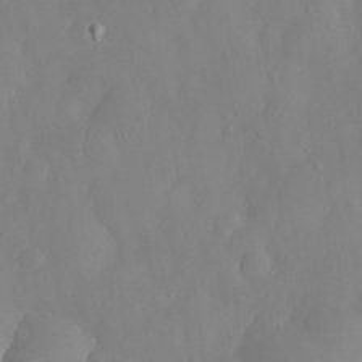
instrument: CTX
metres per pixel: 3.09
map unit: eHh
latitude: 31.3671
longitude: -58.6868
